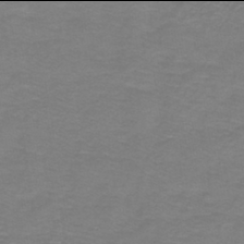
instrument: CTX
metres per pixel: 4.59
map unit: lHb
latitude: -42.0094
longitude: 56.5007
